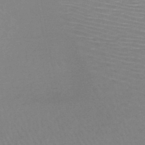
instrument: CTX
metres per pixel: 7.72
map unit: HNb
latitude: -46.7085
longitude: -43.6694
